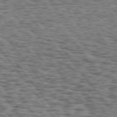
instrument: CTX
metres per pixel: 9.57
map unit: Hpe
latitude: 74.7246
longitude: -155.2726
